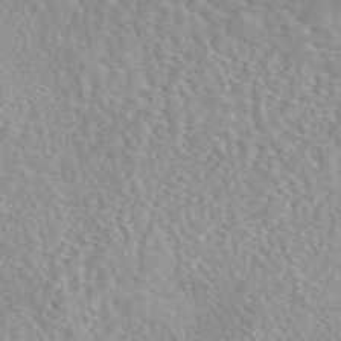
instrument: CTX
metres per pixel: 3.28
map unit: eAb
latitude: 45.4426
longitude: 111.9367
